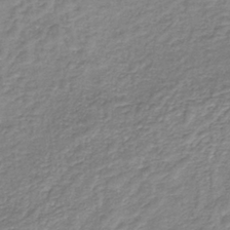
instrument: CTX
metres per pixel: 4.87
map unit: HNb
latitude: -36.2172
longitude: 50.7652
